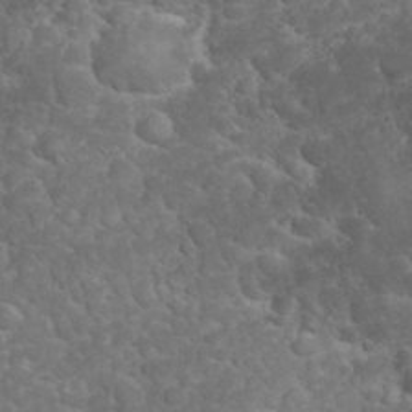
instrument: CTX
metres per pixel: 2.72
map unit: eHh
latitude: 32.3845
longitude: -62.4412
